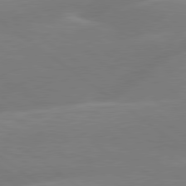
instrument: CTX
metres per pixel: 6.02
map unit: lApd
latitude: 79.5749
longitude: -148.4601
